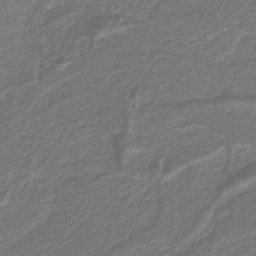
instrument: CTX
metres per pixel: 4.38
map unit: eAb
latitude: -39.8045
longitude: 52.2550
